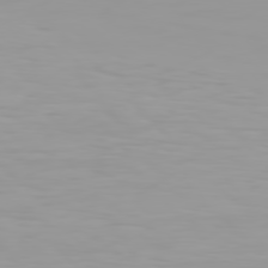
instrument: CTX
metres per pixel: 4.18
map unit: Hpe
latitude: 77.2348
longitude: -140.3845
